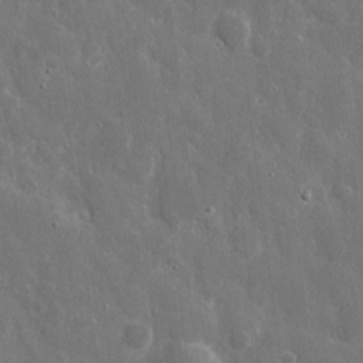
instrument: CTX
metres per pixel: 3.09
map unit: eHh
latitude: 8.1200
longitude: -69.8395
